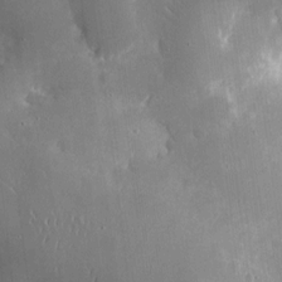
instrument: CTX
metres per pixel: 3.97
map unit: eHh
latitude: 9.2726
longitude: -70.7246
